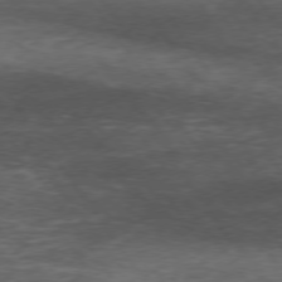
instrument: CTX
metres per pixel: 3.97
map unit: Hpe
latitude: 74.2712
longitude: -143.0459
